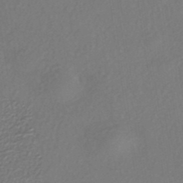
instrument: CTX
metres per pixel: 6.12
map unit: eHh
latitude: -42.2172
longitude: 118.1984
